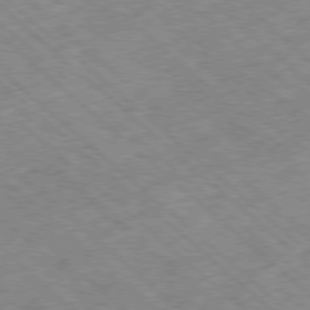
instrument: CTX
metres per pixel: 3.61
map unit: Ap
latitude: -78.5007
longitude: -49.8205
